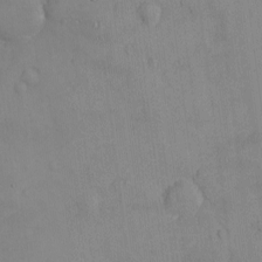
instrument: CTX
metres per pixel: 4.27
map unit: eHh
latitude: -8.9164
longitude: -66.6490
